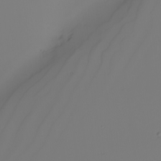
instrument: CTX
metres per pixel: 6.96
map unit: Nhu
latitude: -5.4076
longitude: -95.7639
